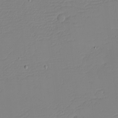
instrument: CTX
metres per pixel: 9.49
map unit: eHh
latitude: -4.2550
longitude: -81.4993
